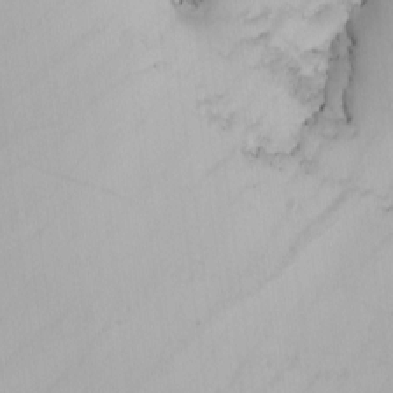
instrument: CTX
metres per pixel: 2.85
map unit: Nhu
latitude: -4.6329
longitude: -93.7827
